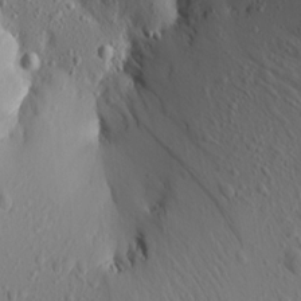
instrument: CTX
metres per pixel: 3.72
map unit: Aa
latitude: 16.7435
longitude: -143.8206
